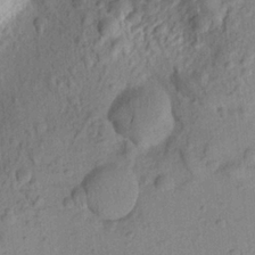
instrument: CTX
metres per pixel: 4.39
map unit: Aa
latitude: 22.7435
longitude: -147.7828
